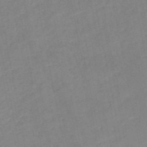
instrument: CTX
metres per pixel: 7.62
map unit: HNb
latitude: -52.2928
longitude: -50.1011
